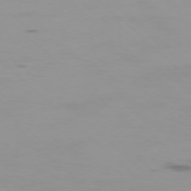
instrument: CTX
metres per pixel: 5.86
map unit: Ap
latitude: -76.7085
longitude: -68.0444
